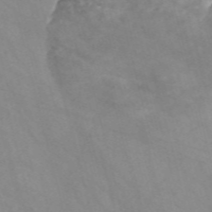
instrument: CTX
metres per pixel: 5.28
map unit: Nve
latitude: -58.1038
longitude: 58.4440
